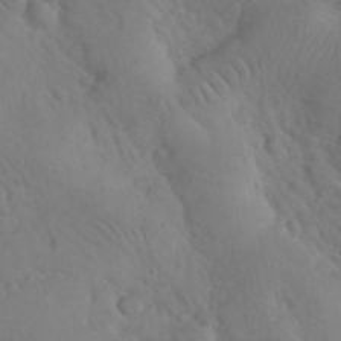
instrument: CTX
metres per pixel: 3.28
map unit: eHh
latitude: 25.7449
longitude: -66.8380
